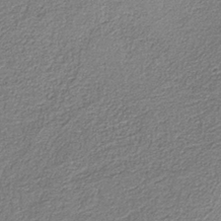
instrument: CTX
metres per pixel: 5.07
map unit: eAb
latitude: -38.0850
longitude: 51.6533
